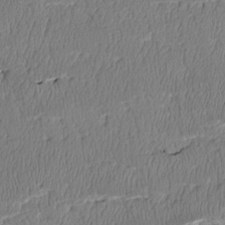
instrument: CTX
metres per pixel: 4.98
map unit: Htu
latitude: 3.2348
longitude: 149.3321
